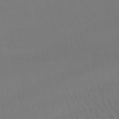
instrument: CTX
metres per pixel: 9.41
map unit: lHb
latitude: -46.3684
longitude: 77.2943
